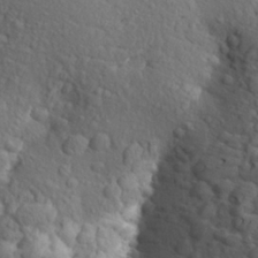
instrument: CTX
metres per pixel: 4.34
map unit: Aa
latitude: 24.5167
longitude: -148.1956
